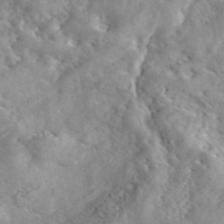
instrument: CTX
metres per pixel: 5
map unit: eAb
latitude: 44.9325
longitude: 128.4440
